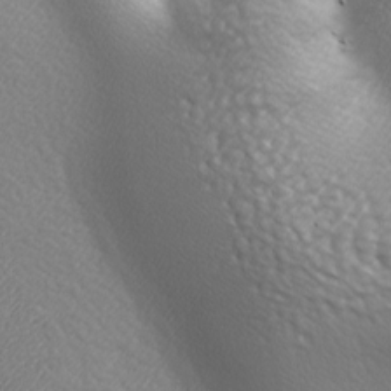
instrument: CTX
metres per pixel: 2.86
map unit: lAa
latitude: -5.7288
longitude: -122.1389
